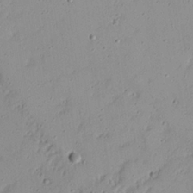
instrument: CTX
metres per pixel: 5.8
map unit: Nhu
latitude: 21.5938
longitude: -70.7624
